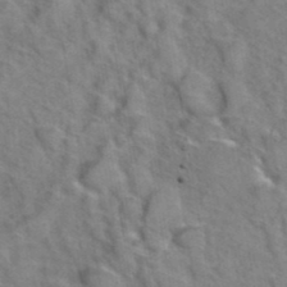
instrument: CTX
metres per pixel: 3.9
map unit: Hto
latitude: 38.7246
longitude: -45.0080
